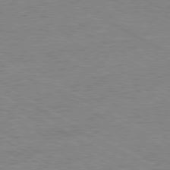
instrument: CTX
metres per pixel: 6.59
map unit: Ap
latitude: -80.8975
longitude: -87.1592
